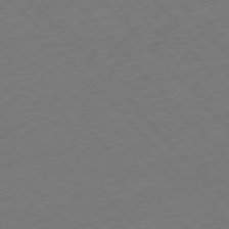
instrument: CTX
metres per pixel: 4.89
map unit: Ap
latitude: -76.7841
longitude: -93.0269
